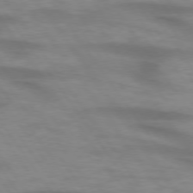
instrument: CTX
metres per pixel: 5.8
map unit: lApd
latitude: 74.5357
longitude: -59.2537
